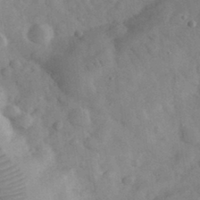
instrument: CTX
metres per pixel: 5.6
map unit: eHh
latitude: 33.3104
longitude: -68.9136
